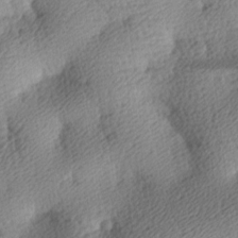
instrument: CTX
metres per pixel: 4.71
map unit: lAa
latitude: -9.9556
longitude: -125.0269
